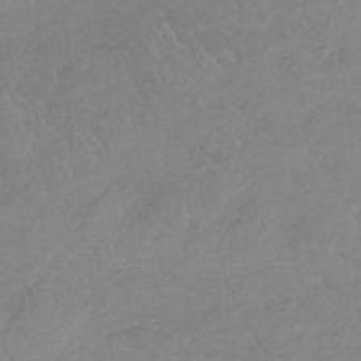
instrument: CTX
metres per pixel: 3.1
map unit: HNb
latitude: -35.1998
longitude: 56.0094
